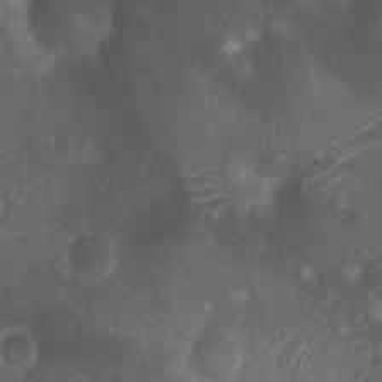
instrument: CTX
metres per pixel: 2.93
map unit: Ht
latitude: 2.7246
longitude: -19.3859
